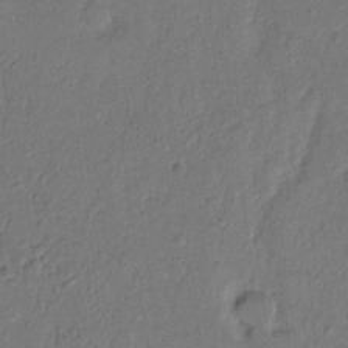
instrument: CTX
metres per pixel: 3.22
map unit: Hto
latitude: 7.3482
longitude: -61.7827
